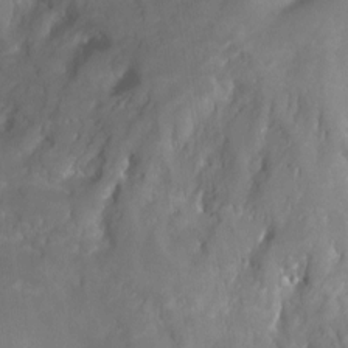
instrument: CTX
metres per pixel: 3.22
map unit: Nhu
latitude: -16.9164
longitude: -50.5545
